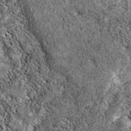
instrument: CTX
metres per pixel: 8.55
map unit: eAb
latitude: 38.7624
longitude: 111.5777
